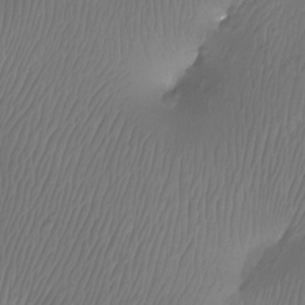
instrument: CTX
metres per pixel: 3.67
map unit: Aa
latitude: -12.4818
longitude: -68.1956
